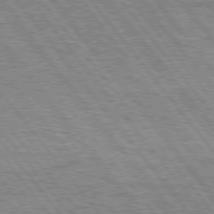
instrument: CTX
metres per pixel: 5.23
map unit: Hpe
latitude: 75.6316
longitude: -152.8947
